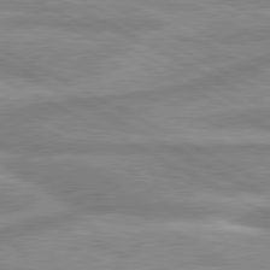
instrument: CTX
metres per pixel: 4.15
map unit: lApd
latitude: 80.3656
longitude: -174.4979
